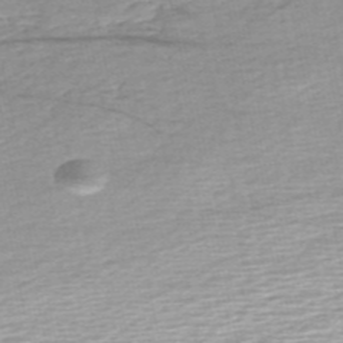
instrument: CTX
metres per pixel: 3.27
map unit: eHh
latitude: -52.6329
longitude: -24.1199
